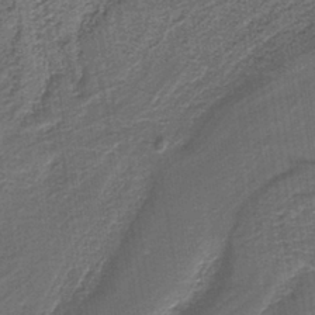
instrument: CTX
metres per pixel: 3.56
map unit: lHb
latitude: -39.6155
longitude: 52.7085
